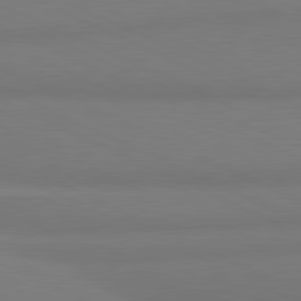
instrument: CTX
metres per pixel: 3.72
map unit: lApd
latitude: 81.3104
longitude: 178.5007
